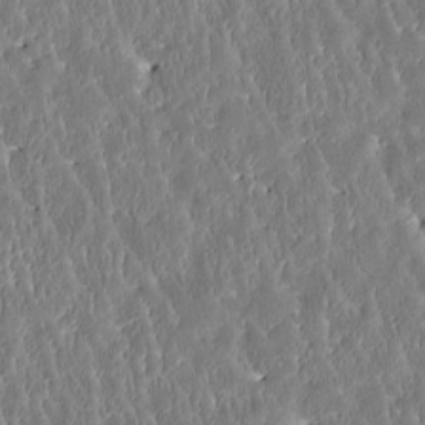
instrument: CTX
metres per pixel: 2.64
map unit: Htu
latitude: -3.6721
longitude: 174.9730
